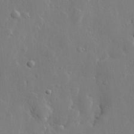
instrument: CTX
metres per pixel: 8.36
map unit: lHvf
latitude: 22.5357
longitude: 145.0864
